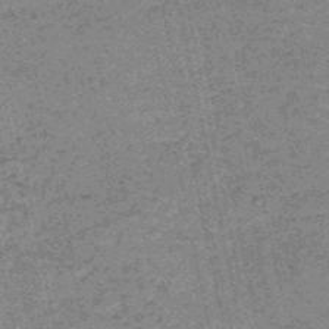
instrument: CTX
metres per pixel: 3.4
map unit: HNb
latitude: -51.1620
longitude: -51.7449
